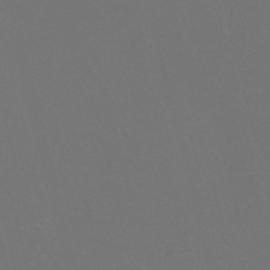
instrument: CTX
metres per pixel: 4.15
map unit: Nve
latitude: -57.4832
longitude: 52.2550
